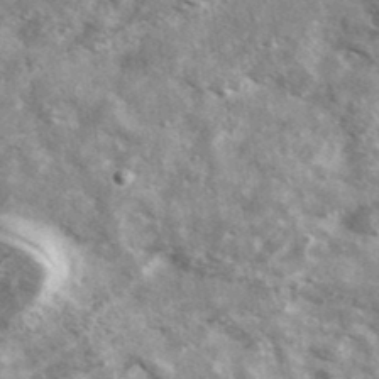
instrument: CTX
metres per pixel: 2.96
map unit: Ave
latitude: 37.7450
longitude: -110.2334
